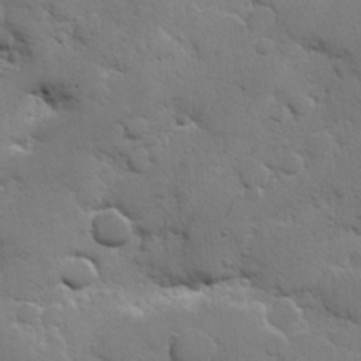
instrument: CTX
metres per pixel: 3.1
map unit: Hve
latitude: 25.7071
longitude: 148.6330
